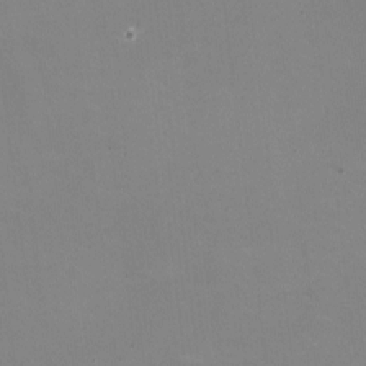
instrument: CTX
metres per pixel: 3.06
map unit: HNhu
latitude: -1.9556
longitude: -3.0647
